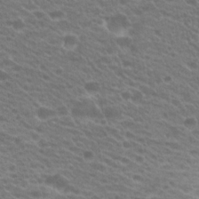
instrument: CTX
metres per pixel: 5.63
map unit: Hto
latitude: 21.9717
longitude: -37.5749
